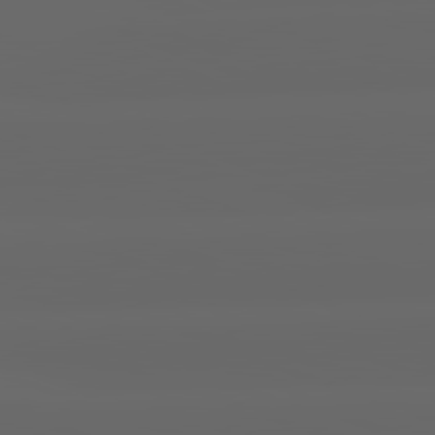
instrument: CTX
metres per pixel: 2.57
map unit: lApd
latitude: 82.2333
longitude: -169.2159
